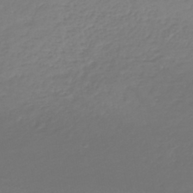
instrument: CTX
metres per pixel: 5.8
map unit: lHb
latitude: -41.2376
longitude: 68.3117
